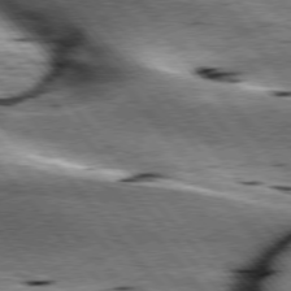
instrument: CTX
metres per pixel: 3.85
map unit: lApd
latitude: 76.9136
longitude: -60.7435
